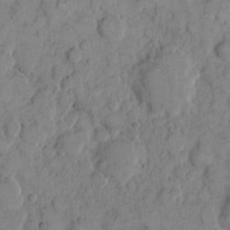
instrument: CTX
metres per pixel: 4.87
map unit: eHh
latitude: 7.7827
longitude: -63.3482
